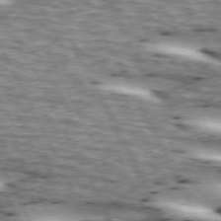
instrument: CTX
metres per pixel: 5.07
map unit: lApd
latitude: 73.3104
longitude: -55.1025
